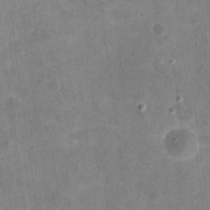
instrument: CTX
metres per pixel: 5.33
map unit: eHh
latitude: 21.5560
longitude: -66.4412
